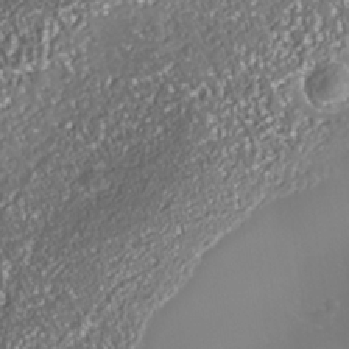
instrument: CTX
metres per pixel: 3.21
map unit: Nhe
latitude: -34.4062
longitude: -88.4601
